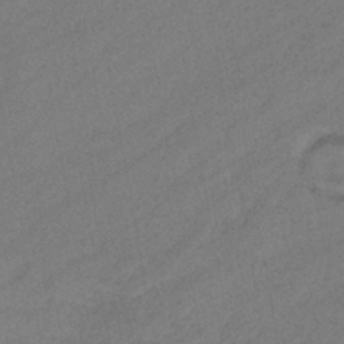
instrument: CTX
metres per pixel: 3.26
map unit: eHb
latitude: -39.7478
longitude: 82.2172
